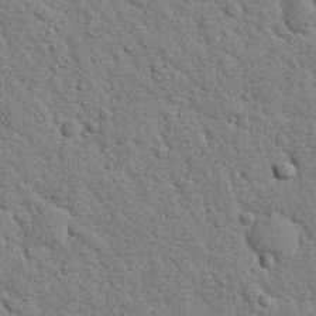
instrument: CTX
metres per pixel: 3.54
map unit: Nhu
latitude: 22.6490
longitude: -76.9702
